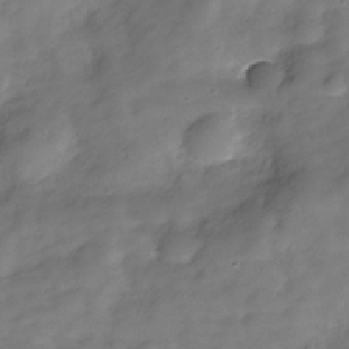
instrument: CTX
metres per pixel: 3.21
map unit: Hve
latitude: -29.5399
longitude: 92.9731
